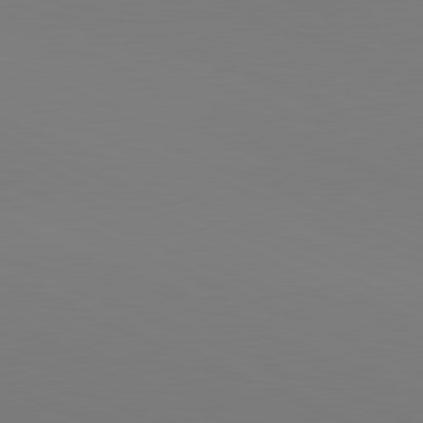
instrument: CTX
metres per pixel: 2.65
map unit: lApd
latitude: 81.8016
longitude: 147.5777
